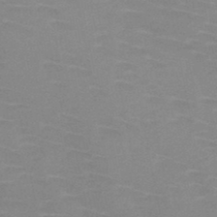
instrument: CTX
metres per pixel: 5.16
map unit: HNb
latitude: -46.8408
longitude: -46.3279
